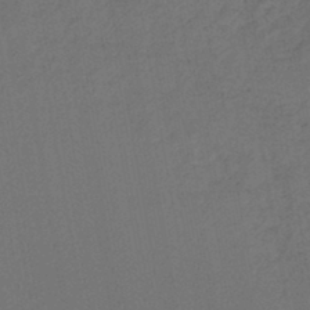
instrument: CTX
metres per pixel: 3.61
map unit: lHb
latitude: -43.3509
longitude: 68.1983
